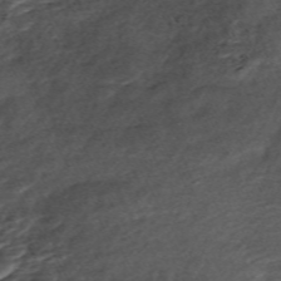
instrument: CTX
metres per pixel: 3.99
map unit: ANa
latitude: -41.7289
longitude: 104.3684
